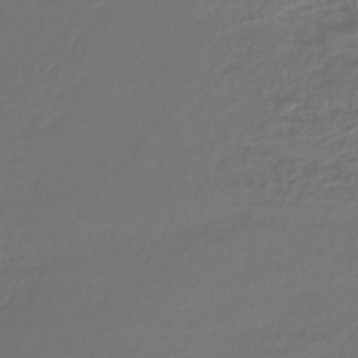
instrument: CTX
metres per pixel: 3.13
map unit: lHb
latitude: -43.5966
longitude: 71.6155
